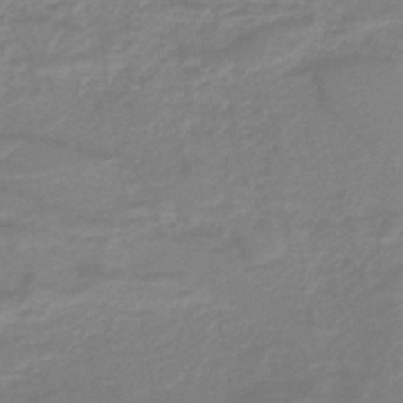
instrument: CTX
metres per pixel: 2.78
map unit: lHb
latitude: -40.6707
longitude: 52.2550
